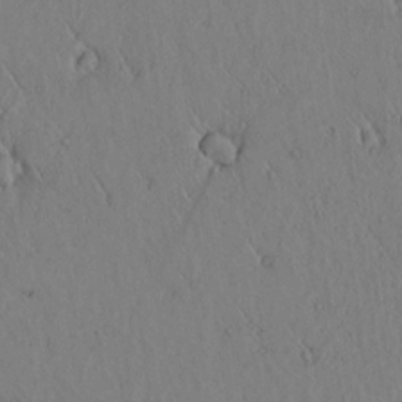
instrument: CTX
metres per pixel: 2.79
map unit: lAvf
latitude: 6.1578
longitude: 159.4832
